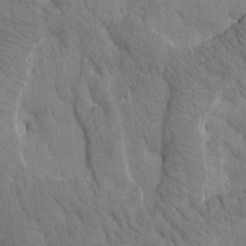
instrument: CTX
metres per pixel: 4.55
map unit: Htu
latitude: -0.6519
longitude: 174.5384
